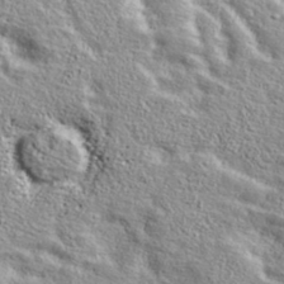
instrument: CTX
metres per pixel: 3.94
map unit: ANa
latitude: 36.8569
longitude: 14.4440
